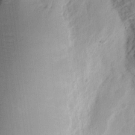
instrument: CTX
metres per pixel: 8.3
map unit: Ht
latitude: 10.7624
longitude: -74.1200
